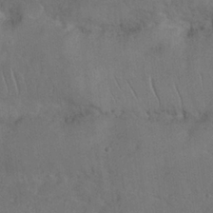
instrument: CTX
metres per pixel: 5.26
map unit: Nhu
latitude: 26.1011
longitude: -70.7624
